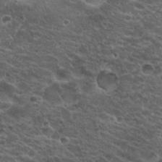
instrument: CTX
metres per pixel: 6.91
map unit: Hto
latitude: 19.7449
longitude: -36.2523
